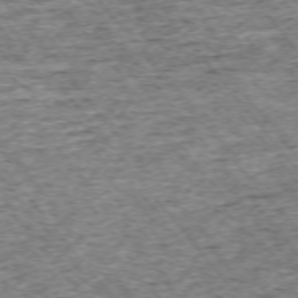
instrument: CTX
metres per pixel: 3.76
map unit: Ap
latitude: -74.9731
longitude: -86.6679
